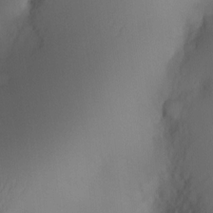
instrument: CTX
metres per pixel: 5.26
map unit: eHh
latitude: -22.5952
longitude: 15.4266
